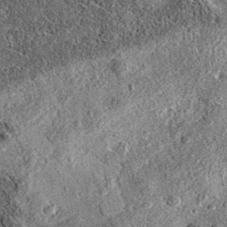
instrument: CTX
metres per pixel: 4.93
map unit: eAb
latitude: 36.2333
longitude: 108.9353
